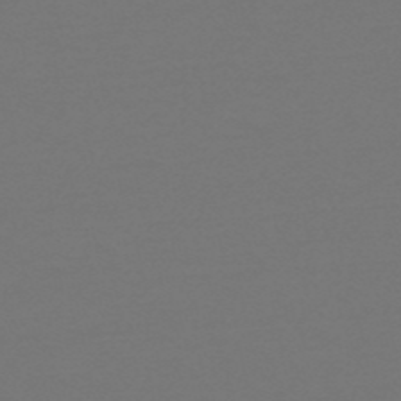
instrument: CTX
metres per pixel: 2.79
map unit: HNb
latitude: -51.8422
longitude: -43.6316
